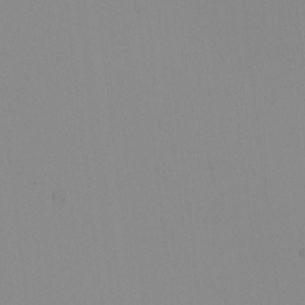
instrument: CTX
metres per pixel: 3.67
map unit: Nhu
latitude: -8.1228
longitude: -95.0648
